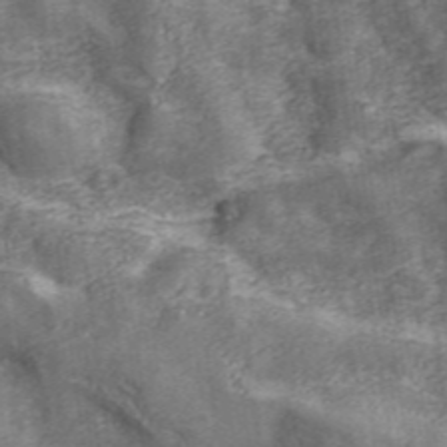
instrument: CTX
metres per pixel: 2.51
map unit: eHh
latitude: 43.2726
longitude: -91.6883
